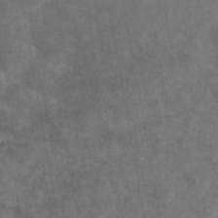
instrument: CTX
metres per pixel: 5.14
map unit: eAb
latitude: 44.9702
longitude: 108.6141
